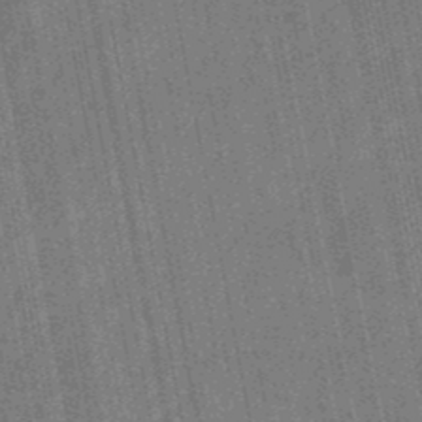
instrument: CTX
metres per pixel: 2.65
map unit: eHb
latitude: -30.0094
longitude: 70.5196
